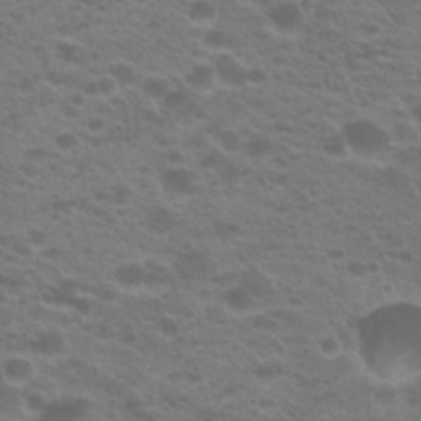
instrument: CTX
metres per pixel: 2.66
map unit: Hto
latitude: 21.4238
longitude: -37.2537
